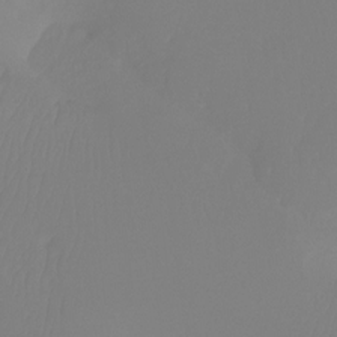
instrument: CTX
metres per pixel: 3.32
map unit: Ht
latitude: -16.5385
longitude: -46.2523
